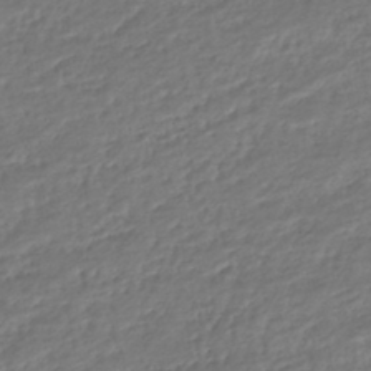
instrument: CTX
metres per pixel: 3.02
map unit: HNhu
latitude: -45.1242
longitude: 101.4076
